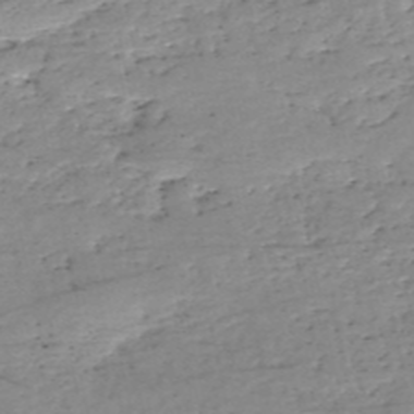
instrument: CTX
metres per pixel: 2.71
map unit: eHh
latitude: -52.5951
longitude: -24.1955
